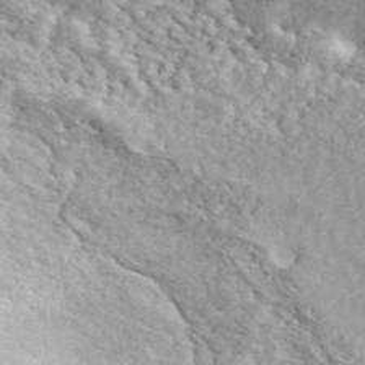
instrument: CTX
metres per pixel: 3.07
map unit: ANa
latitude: 46.4790
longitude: 26.1416
